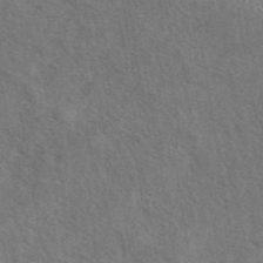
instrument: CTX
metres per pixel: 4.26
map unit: eAb
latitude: 42.9136
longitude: 110.2928
